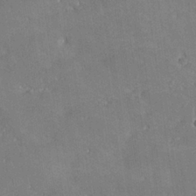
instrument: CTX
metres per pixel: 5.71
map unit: lHvf
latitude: 26.8947
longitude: 141.5210
